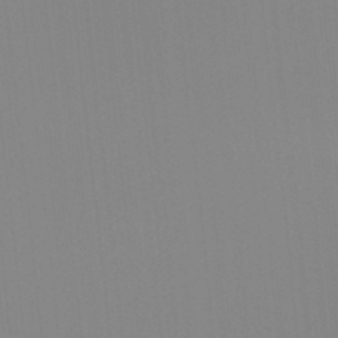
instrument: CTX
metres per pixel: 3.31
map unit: Hto
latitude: -8.3684
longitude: -49.2726
